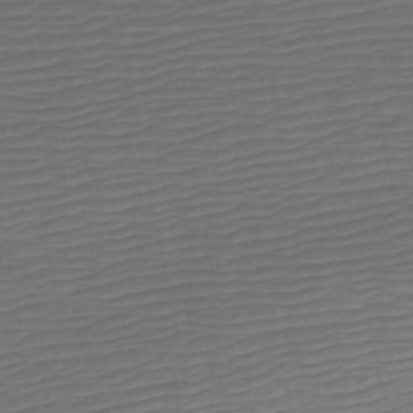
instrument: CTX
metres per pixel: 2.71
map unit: HNb
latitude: -54.1039
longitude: -44.1578
